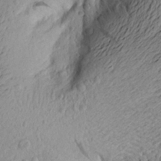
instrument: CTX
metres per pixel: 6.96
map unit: Aa
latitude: 21.3104
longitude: -148.9892
